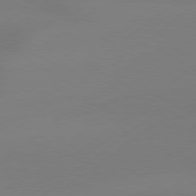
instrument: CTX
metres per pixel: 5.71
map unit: Hpe
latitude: 78.7624
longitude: -131.2537
